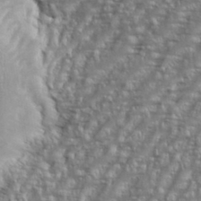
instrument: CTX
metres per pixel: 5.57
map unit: eHh
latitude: 35.5749
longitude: -133.8772
